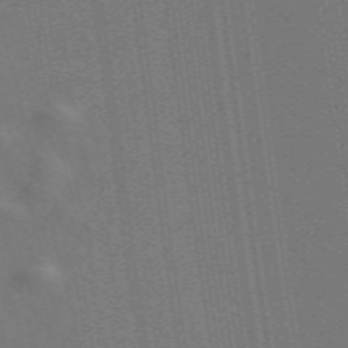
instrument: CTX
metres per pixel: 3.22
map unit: ANa
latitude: 51.9150
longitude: -71.1025
